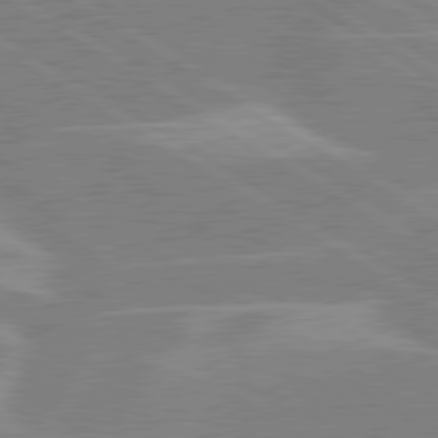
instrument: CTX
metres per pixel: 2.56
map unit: lApd
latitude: 80.2145
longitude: -122.4412
